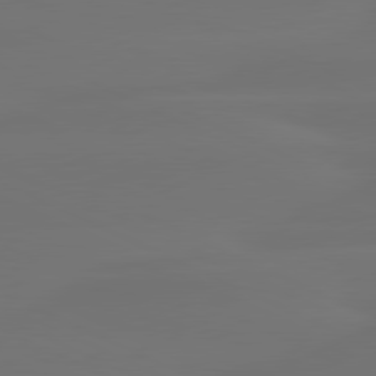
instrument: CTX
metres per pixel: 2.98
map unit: lApd
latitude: 80.3467
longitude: -82.8569
